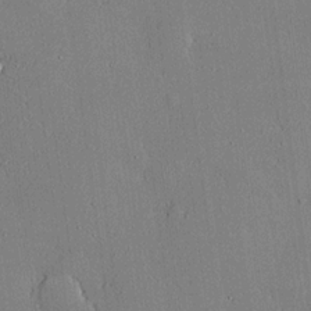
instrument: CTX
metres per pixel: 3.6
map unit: lHvf
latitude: 20.5546
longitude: 144.0283
